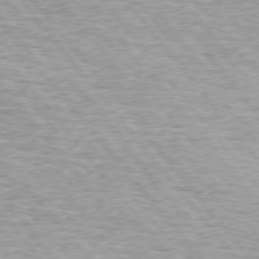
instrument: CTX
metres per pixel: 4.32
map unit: lApd
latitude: 75.1403
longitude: -76.9513
